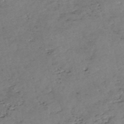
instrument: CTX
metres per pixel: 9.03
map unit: eHh
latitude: -54.3684
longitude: -90.9892
